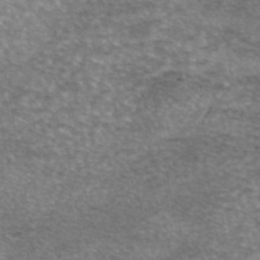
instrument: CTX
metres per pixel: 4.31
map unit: eAb
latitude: 45.3670
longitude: 103.2565
